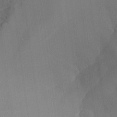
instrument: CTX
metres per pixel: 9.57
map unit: Aa
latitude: 27.4615
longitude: -132.5168
